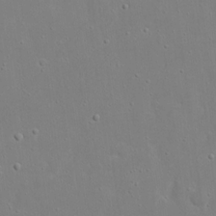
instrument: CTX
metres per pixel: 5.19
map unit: eHh
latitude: 17.1214
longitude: -71.6883
